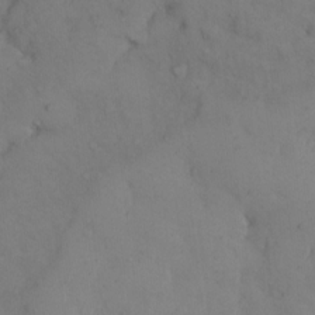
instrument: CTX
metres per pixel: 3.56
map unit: Hto
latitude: 11.2537
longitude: -61.4048
